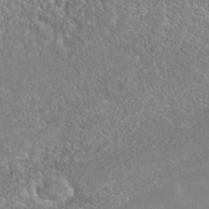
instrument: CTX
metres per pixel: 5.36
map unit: Nhe
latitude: -40.9164
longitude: -100.9892
